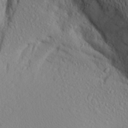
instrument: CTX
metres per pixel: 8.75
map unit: Aa
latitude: 24.5167
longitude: -147.2537
